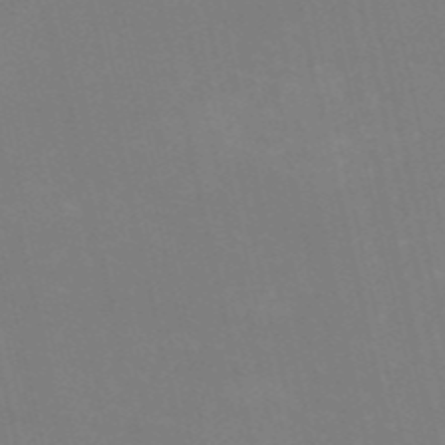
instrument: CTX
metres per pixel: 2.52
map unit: HNb
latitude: -54.0283
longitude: -35.3292
